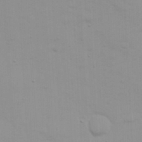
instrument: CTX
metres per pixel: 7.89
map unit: Nhu
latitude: 20.3279
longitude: -72.9325
